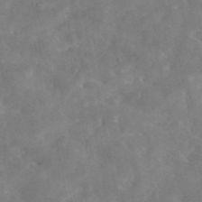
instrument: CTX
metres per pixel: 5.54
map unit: eAb
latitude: 45.5749
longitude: 125.8422
